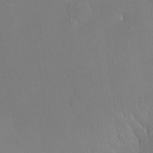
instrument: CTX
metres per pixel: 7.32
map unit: Nhu
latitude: 26.4034
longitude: -57.2914
